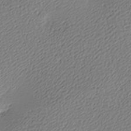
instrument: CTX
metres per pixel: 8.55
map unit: lAa
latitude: -9.8800
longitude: -126.9892
